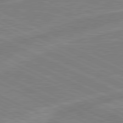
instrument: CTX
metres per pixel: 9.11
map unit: lApd
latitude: 80.9514
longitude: -170.2144
